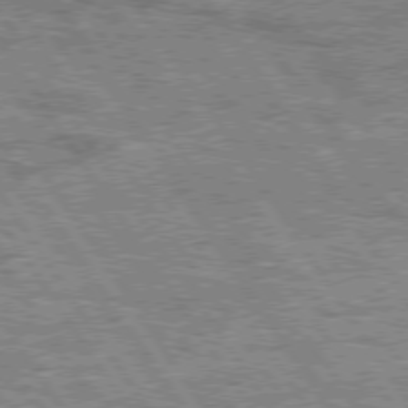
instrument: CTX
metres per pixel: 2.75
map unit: Hpe
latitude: 75.5182
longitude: -155.3104
